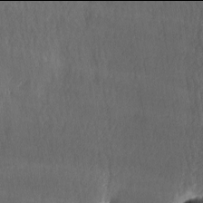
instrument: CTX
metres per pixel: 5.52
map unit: lAa
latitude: -6.0094
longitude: -121.1403
